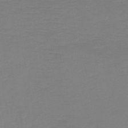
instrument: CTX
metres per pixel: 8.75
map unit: HNb
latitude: -49.1620
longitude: -44.5168
